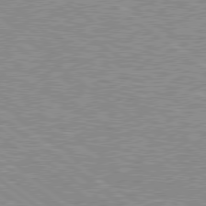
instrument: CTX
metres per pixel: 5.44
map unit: Hpe
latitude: 78.7435
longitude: -171.5560
